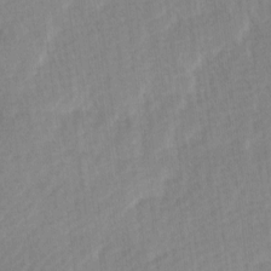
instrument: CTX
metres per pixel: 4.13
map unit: Ave
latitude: 11.0081
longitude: -107.0269
